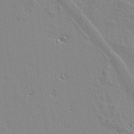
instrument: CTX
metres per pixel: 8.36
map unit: lAvf
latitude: 15.5749
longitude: -125.0080
